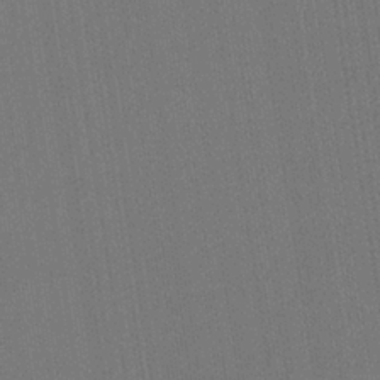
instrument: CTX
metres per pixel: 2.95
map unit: HNb
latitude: -35.6155
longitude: 54.8597
